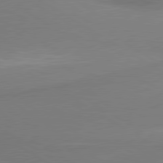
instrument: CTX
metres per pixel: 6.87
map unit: lApd
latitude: 80.0255
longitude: 177.5966
